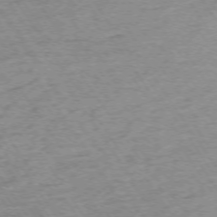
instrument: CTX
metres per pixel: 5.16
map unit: Ap
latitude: -74.5007
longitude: -84.5735
